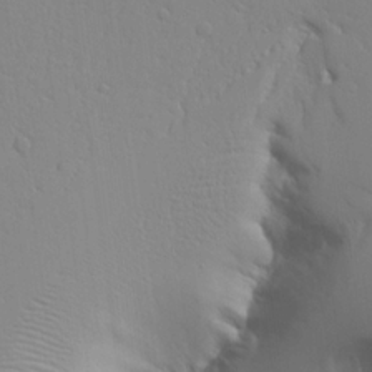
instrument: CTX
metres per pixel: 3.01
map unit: Aa
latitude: 20.9703
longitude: -124.4412
